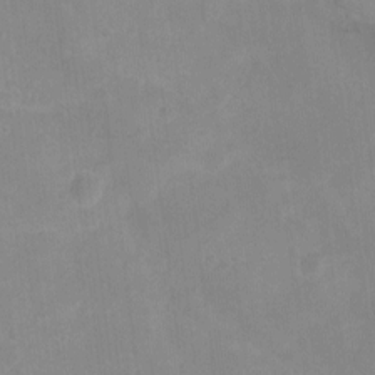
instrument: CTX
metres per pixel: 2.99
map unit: Hto
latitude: -6.9919
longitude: -38.1578
